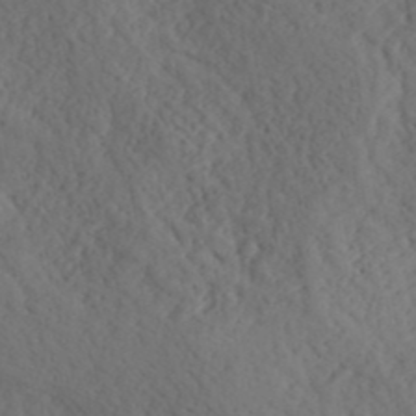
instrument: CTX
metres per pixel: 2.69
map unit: ANa
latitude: 41.1403
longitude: 52.6707
